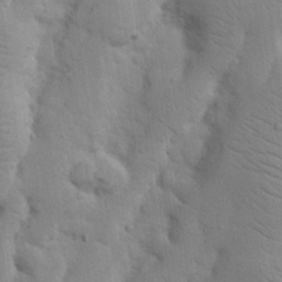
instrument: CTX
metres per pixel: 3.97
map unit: Nhu
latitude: 19.8583
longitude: -73.9717
